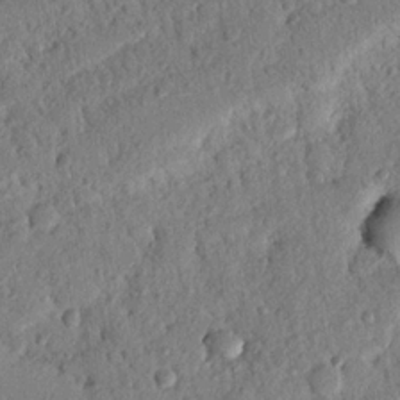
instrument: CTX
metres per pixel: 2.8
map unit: Nhu
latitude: 21.0270
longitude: -78.1767
